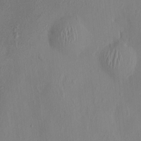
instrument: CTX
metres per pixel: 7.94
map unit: HNhu
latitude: 3.4615
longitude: -5.2348
